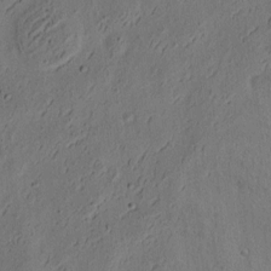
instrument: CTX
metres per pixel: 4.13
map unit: eHh
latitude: 3.8016
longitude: -78.3468
